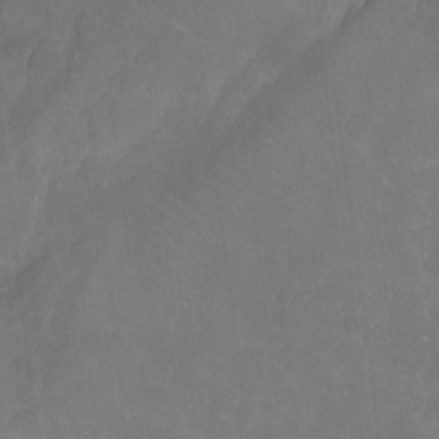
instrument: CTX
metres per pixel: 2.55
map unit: Ht
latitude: -9.6344
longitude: -39.6127
